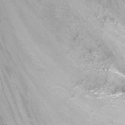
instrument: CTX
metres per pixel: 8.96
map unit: Nhu
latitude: -12.6896
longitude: -73.4994
